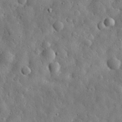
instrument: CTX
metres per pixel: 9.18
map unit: eHh
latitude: 30.9892
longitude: -73.5372
